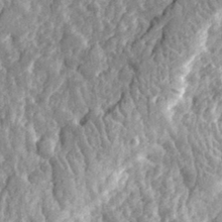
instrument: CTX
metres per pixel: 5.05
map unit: eHh
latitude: 32.2711
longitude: -79.8017
